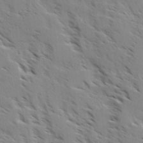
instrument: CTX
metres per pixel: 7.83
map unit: Ave
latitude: -0.3873
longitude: -110.9892
